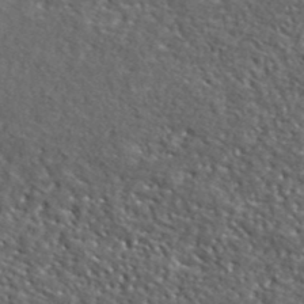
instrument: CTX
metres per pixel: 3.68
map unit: ANa
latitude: 41.4804
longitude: -87.2159
